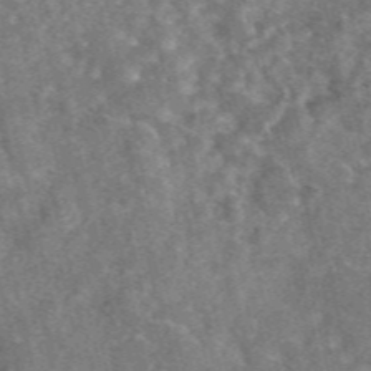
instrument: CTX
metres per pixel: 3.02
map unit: eAb
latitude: 47.0837
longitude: 119.1809
